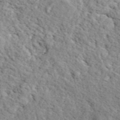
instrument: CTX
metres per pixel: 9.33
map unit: ANa
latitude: 43.7072
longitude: 45.8800
